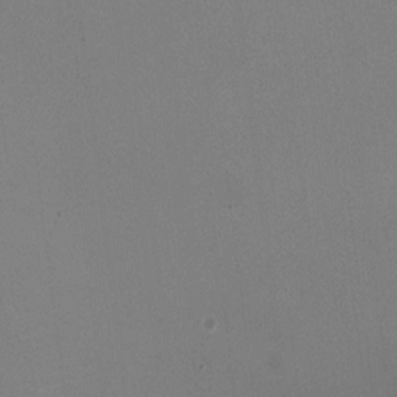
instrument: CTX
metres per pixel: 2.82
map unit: HNhu
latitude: -2.0849
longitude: -3.5182
